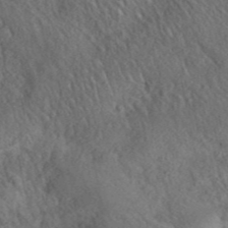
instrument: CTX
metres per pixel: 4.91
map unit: ANa
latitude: 42.4601
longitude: 51.8422
